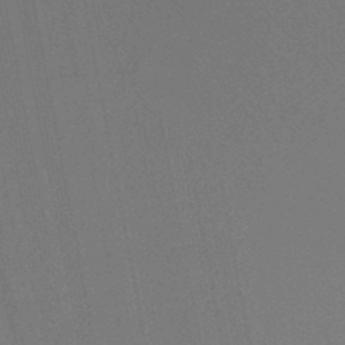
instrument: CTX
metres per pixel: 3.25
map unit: lHb
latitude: -45.7478
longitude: 63.7099
